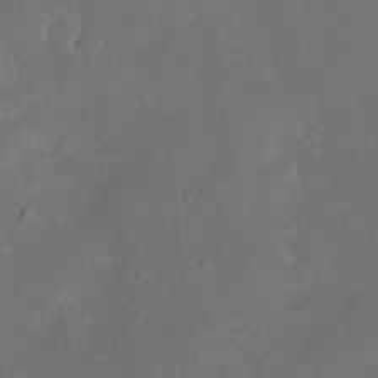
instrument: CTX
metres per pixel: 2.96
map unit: eHh
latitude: 24.7246
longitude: -68.1200
